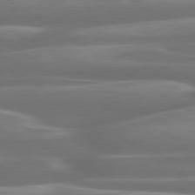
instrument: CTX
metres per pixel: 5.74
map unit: lApd
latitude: 79.9906
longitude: -127.4993
